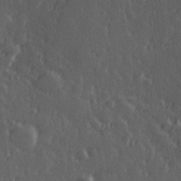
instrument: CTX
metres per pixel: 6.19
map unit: Hve
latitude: 26.9136
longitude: 146.2550
